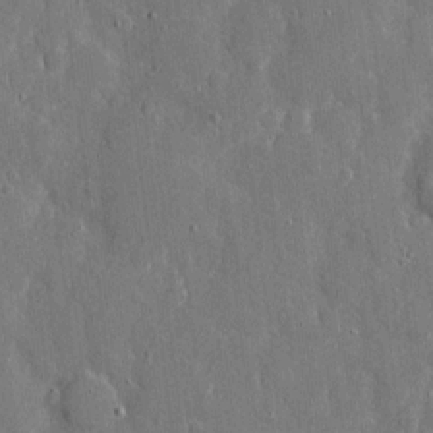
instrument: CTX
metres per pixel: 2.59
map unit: eHh
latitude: 8.0633
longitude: -69.3293
